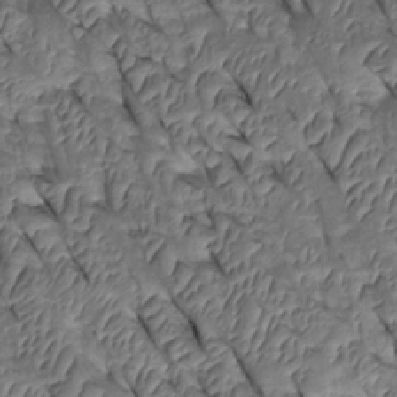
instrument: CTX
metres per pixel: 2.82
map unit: Htu
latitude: 0.7435
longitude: 147.9367
